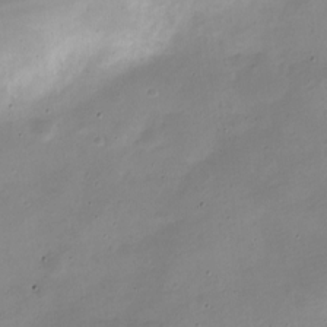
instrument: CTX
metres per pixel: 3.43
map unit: Nve
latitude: -22.1039
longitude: 105.5777
